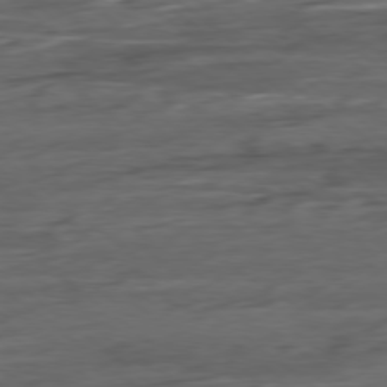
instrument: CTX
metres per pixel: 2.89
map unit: Hpe
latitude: -78.8408
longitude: -19.6316
